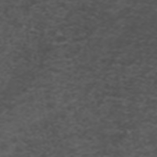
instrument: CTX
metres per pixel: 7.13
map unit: ANa
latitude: 39.1214
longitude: 24.6707
